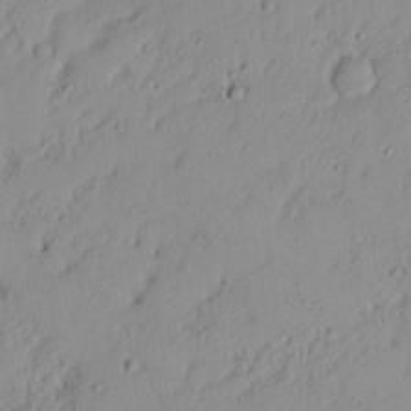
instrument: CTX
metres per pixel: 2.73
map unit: Nhu
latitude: 21.5371
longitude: -70.8002
